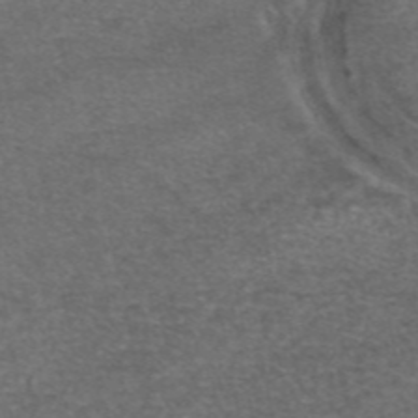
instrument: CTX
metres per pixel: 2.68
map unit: eAb
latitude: 46.9703
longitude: 104.3117
